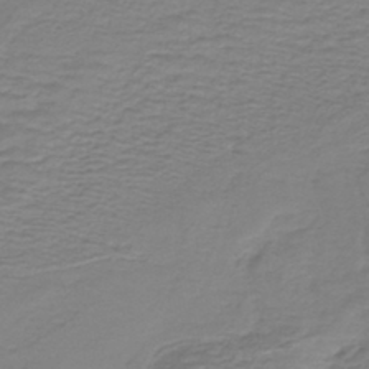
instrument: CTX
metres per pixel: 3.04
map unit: lHb
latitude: -41.2943
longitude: 52.1416
